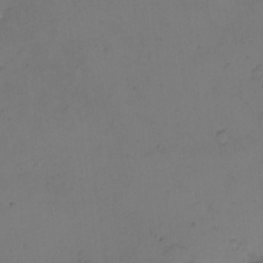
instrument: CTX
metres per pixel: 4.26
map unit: eHh
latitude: -2.5762
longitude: -74.0255
